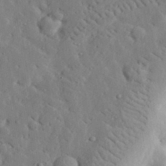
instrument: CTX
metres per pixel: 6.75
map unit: lHvf
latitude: 32.8380
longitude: -82.9135
